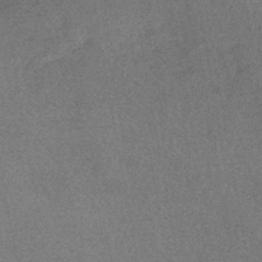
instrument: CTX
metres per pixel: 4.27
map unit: HNhu
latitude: -44.1039
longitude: 94.2739
